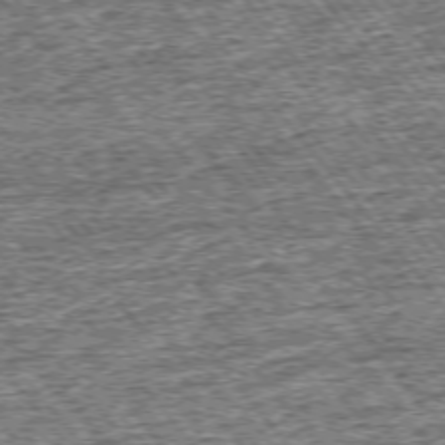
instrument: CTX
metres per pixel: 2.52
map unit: Ap
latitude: -75.3510
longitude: -91.3860
